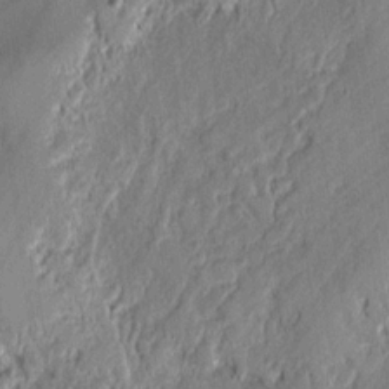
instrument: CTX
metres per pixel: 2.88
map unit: lAvf
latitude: -0.4251
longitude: -108.0444
